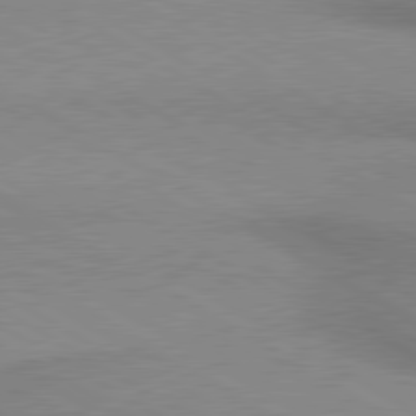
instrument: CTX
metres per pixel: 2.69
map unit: lApd
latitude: 80.0822
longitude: 166.3306
